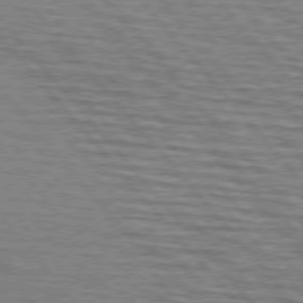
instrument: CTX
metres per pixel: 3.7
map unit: lApd
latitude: 75.7450
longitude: -74.9325
